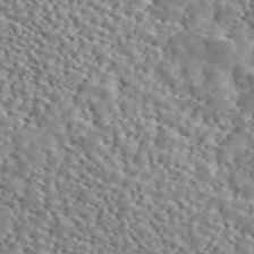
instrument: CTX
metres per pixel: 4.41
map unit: ANa
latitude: 46.2523
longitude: 49.3699
